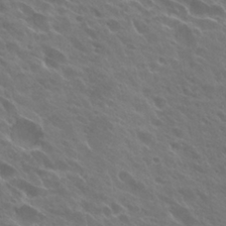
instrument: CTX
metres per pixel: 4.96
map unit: Hto
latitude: 27.4804
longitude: -41.6127
